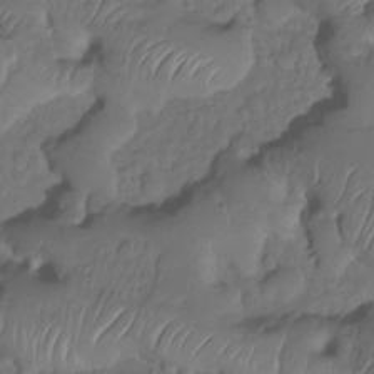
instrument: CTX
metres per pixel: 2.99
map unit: HNhu
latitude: -24.2928
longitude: 50.4440
